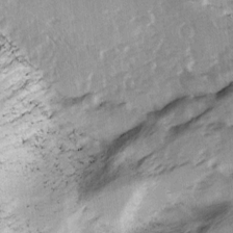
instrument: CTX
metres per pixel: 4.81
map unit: Ave
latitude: 8.3467
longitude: -104.6491
